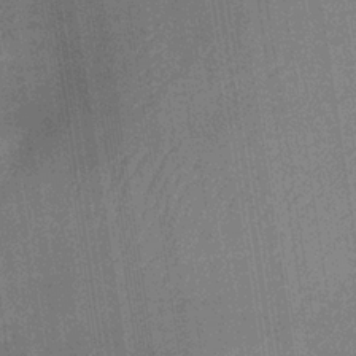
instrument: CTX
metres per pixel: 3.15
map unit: lHb
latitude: -33.8045
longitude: 66.0283
